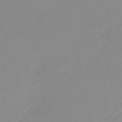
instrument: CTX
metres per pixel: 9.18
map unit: HNb
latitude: -36.7463
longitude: 56.3495
